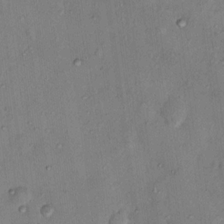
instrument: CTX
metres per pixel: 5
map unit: Nhu
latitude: 12.3467
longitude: -27.4615
